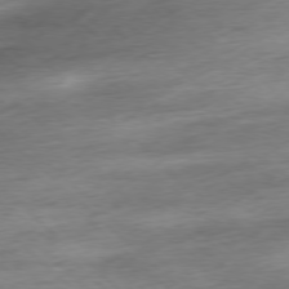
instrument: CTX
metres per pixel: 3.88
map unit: Ap
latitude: -78.0661
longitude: -71.4048
